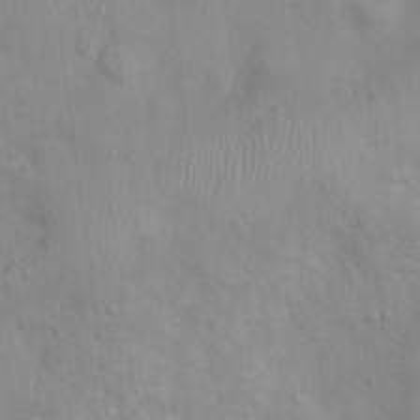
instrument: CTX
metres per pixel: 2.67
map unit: Nhu
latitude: 0.8002
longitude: -16.5356
